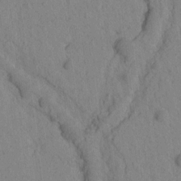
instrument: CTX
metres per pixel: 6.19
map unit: Htu
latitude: -2.1794
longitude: 172.6518
